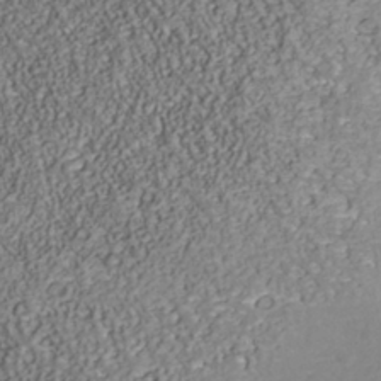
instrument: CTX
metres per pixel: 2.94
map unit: Nhu
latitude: -39.6155
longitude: -85.5182
